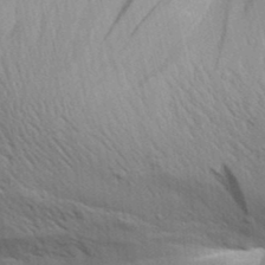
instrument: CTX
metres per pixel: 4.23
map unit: Aa
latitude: 31.0837
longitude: -135.3859
